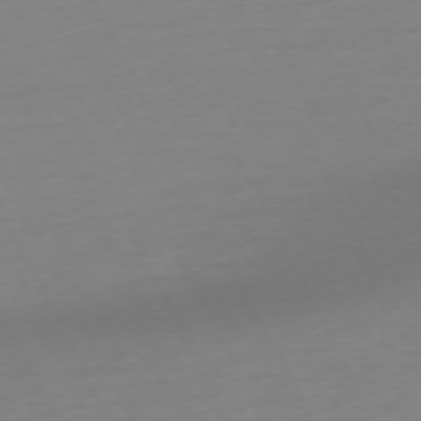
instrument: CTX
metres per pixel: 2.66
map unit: Ap
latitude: -73.5021
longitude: -69.8395
